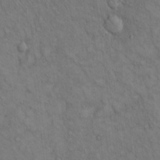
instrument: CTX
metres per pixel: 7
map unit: Hto
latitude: 13.1214
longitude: -59.7828
